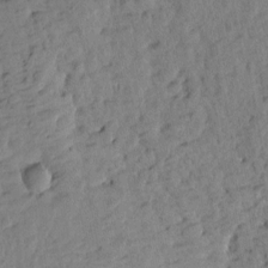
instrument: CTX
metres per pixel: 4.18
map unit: Htu
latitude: 1.4993
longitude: -179.9717
